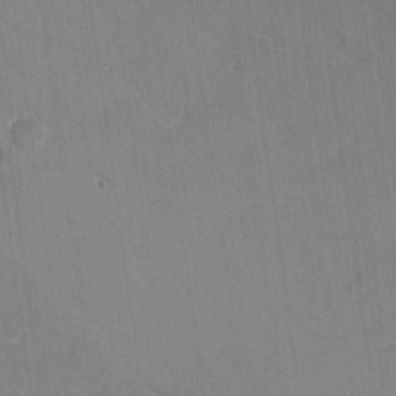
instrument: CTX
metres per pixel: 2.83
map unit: lHvf
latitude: 26.0633
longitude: 141.5777
